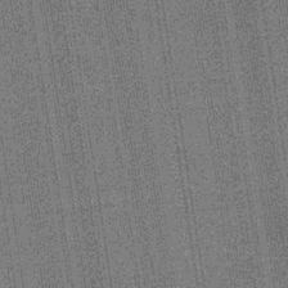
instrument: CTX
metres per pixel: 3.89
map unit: lHb
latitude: -35.0297
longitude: 63.2942
